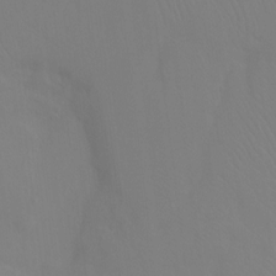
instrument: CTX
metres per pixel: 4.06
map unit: Ht
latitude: -9.8044
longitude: -34.7435
